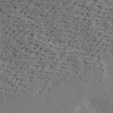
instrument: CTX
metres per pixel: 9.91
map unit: Ave
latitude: 16.9703
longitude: -138.1578
